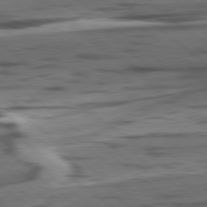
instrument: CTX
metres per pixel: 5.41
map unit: lApd
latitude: 78.7058
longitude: -50.3089
